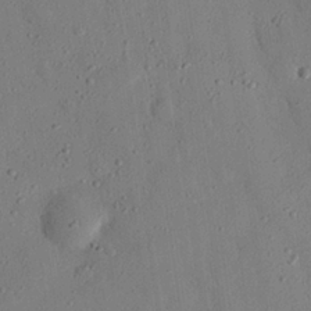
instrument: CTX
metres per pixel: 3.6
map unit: eHh
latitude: 26.0444
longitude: -79.4805
